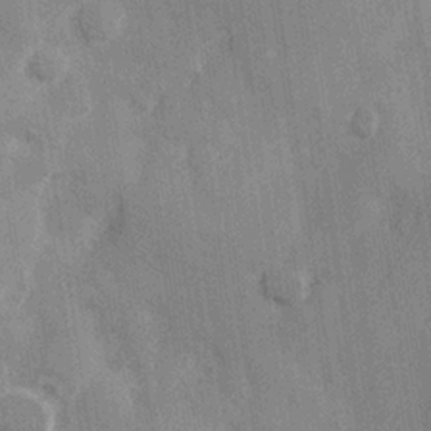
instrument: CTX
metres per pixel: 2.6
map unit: Hve
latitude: 25.7827
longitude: 147.5210
